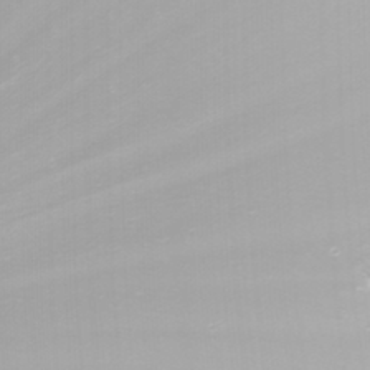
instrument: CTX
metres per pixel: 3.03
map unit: Nhu
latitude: -4.8030
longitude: -74.4979
